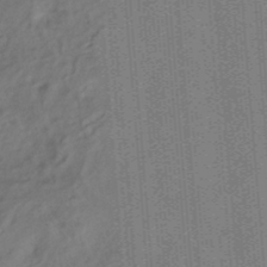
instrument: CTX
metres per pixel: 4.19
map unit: ANa
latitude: -38.3118
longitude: 94.8219
